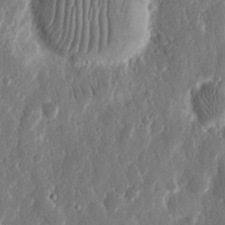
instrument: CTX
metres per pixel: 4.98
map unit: eHh
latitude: 12.8947
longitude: -72.2334
